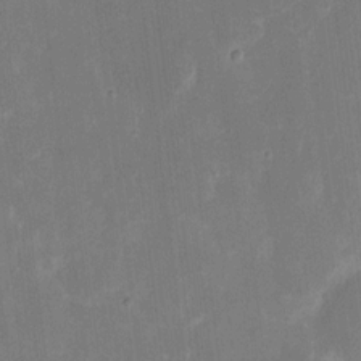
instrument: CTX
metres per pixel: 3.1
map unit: eHh
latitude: 6.4412
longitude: -69.4804
